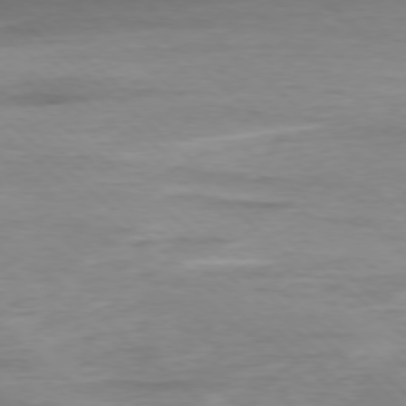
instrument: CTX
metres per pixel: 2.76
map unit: Ap
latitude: -77.7478
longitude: -90.9892
